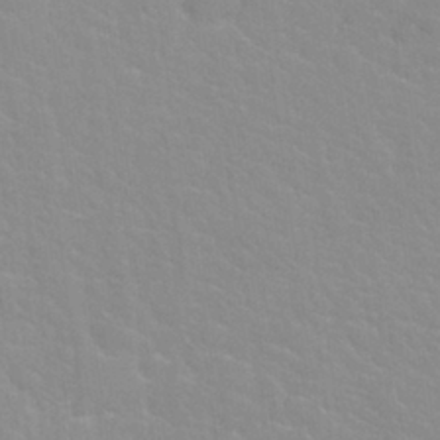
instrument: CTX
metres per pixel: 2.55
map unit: Nhu
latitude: 27.9906
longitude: -52.1011
